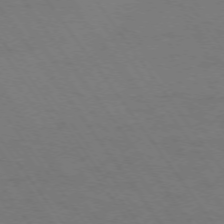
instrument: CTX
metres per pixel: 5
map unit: Ap
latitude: -74.4818
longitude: -70.3089
